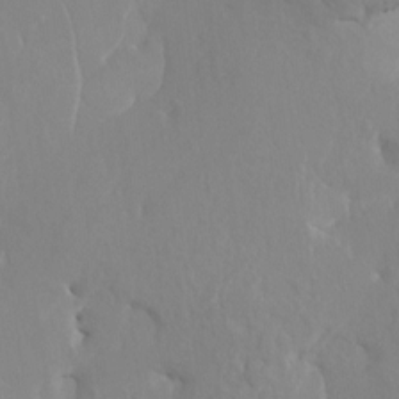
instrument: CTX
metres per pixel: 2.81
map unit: HNhu
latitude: 7.5182
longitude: -1.8205
